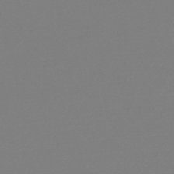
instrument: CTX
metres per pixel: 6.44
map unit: lHb
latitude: -45.7100
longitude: 69.0486
